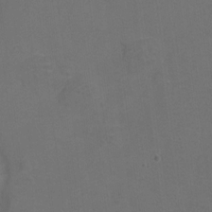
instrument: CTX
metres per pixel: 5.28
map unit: Hto
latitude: 4.1389
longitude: -32.8191
